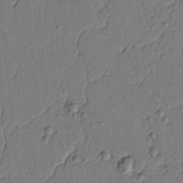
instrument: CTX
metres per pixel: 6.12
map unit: lAvf
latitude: 5.3104
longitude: 165.4455
